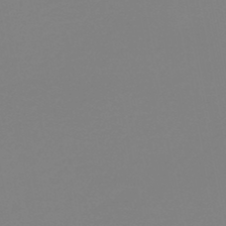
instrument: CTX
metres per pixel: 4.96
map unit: HNb
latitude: -47.4832
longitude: -48.6490
